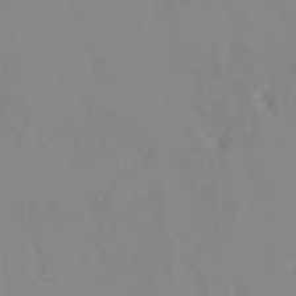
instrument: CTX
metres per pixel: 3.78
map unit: HNhu
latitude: 6.7246
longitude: 2.2739
